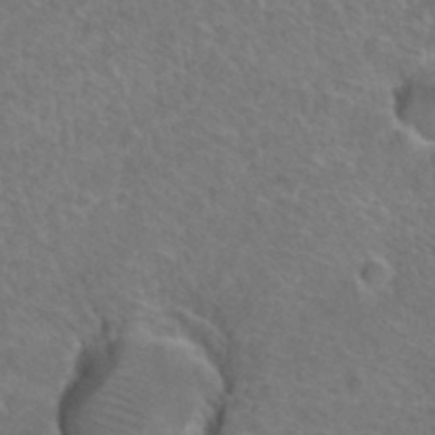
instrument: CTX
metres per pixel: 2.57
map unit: Hto
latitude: 36.6491
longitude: -47.6883
